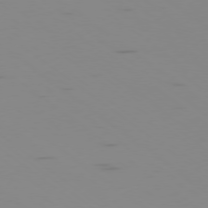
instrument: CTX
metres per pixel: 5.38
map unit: Ap
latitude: -78.1228
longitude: -65.7072
